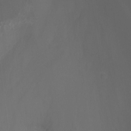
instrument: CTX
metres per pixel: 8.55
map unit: Nhu
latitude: -14.4440
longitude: -58.1389
